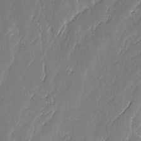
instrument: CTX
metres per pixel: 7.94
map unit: lAvf
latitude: -2.4628
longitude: -107.3860
